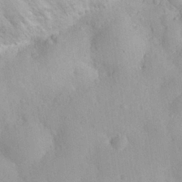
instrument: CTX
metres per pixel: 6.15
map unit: eHh
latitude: 26.3278
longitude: -65.9339
